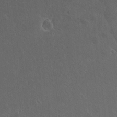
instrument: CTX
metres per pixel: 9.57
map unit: lAvf
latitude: 8.2901
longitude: 169.0297
